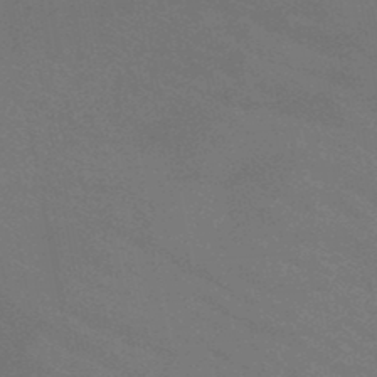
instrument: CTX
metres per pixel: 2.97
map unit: HNb
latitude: -48.5952
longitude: -49.8961
